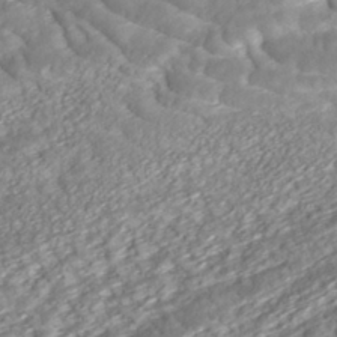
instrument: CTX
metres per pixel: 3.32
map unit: ANa
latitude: -42.0849
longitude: 109.5399
